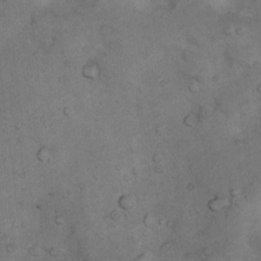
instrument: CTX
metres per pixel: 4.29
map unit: Nhu
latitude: 9.6316
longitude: -23.9528
